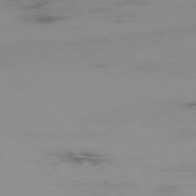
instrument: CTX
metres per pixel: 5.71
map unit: Hpe
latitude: -75.8801
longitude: -19.0269
